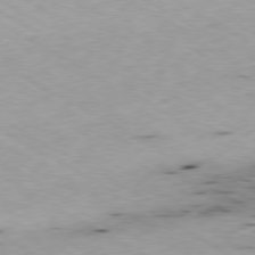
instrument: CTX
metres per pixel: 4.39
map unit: Hpe
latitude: -80.2740
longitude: 21.2942
